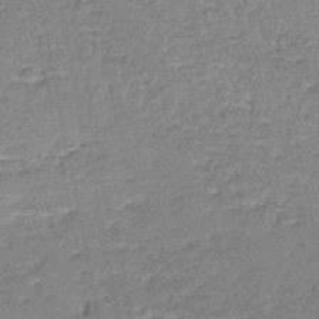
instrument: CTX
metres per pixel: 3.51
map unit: HNb
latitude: -51.4265
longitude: -49.5749
